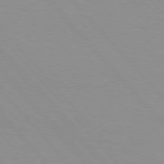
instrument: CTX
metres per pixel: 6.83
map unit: Hpe
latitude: 76.5356
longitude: -155.1592
